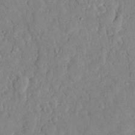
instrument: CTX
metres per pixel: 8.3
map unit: eHh
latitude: 27.9717
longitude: -76.1011
